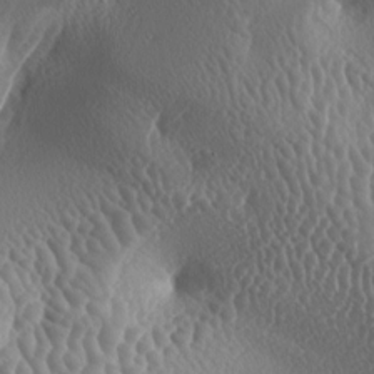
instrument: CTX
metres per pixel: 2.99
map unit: lAa
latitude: -6.5951
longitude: -128.7246
